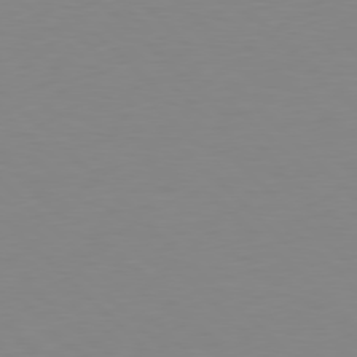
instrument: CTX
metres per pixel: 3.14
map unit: Hpe
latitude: 77.8016
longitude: -164.5168
